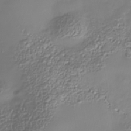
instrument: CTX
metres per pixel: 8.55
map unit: Nhe
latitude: -36.8597
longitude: -90.1956
